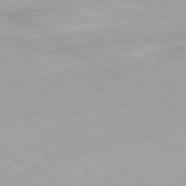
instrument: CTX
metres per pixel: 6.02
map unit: Hpe
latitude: -80.4440
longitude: 20.0283
